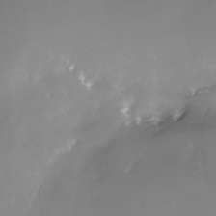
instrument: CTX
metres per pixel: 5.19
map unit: Nhe
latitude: -28.0850
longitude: -109.6882
